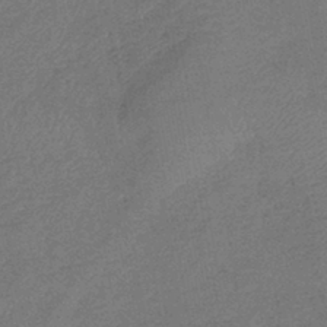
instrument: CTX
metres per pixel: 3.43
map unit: eHb
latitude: -41.5966
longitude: 79.9178
